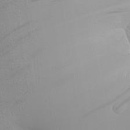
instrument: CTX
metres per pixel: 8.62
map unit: Aa
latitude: 27.3293
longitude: -133.1781
